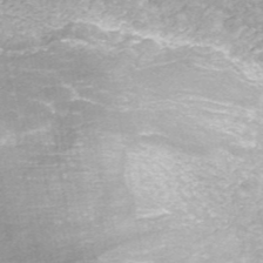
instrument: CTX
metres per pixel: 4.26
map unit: ANa
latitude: 43.7261
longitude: 24.5196
